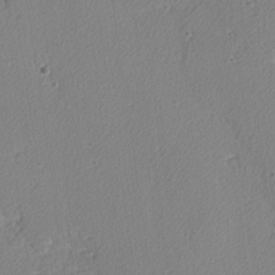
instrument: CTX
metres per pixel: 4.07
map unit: lAvf
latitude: -5.0486
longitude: -108.5167
